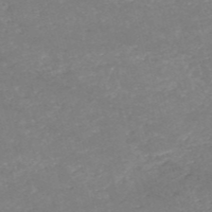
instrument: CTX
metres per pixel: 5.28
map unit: HNb
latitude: -53.8611
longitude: -36.2901
